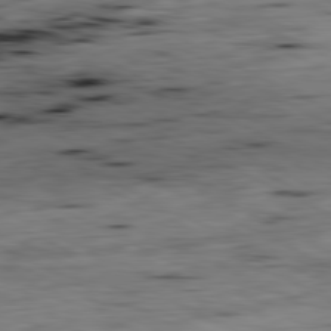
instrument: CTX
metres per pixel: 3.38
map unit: Ap
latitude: -81.1998
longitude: -70.4601
